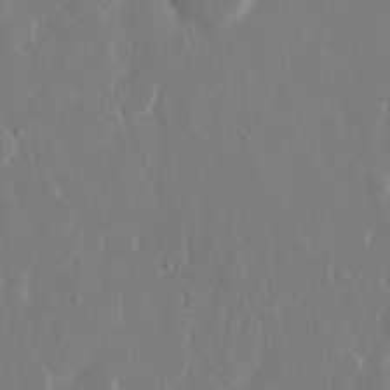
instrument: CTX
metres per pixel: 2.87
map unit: eHh
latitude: 13.8206
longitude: -71.6694
